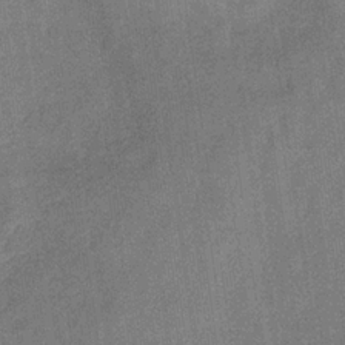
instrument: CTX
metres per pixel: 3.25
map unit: eHb
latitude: -31.6533
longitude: 74.2551
